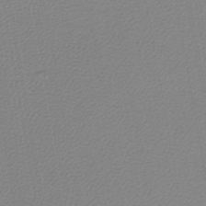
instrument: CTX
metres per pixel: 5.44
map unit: lHb
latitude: -45.4832
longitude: 71.5021
